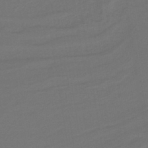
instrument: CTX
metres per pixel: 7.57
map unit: lHb
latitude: -43.6154
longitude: 52.8785
